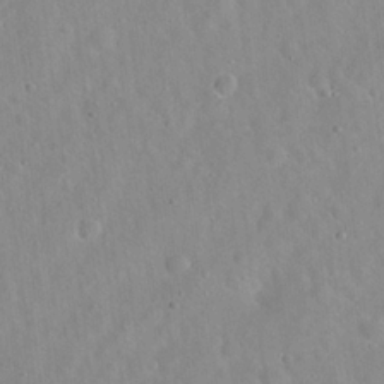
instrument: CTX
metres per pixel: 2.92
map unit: Hto
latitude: 21.7828
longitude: -54.0822
